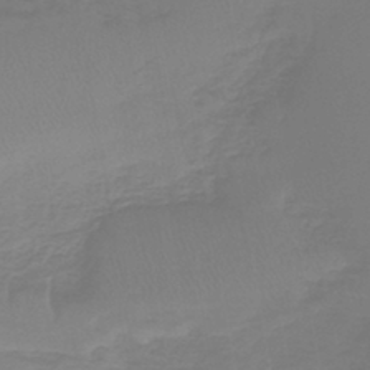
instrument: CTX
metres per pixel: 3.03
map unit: lHb
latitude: -42.5951
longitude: 59.5021
